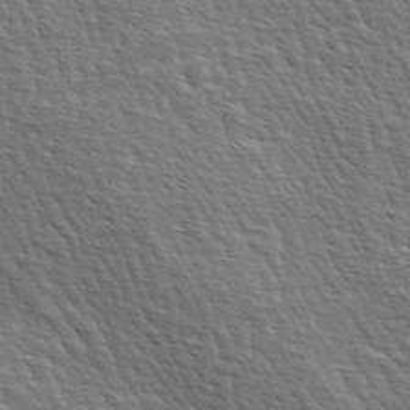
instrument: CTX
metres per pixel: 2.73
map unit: lAa
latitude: -3.7666
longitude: -122.2900
